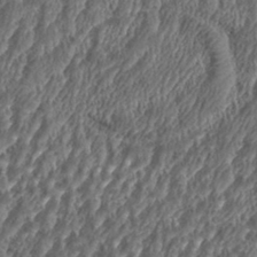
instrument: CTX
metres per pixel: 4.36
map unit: eHh
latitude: 34.9513
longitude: -137.8584
